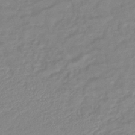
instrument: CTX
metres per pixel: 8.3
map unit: lHb
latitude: -41.3509
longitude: 75.6155
